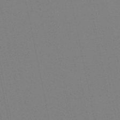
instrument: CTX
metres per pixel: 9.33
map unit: eHb
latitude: -50.7463
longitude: 71.8989
